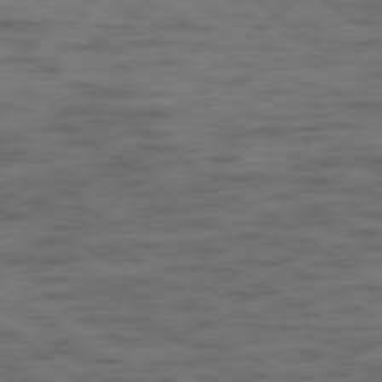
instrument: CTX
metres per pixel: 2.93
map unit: Hpe
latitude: -79.1809
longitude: -22.2145
